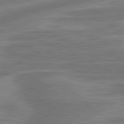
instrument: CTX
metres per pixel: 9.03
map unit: lApd
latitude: 81.2348
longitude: -175.4804
